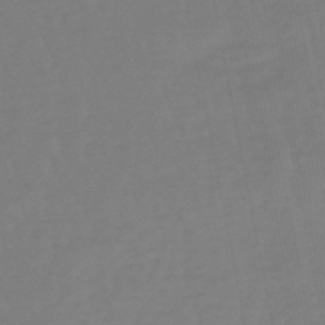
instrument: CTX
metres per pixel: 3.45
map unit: lHb
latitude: -49.3321
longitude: 78.5951
